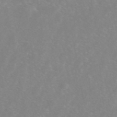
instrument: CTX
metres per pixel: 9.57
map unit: ANa
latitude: 44.9325
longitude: 22.7086
